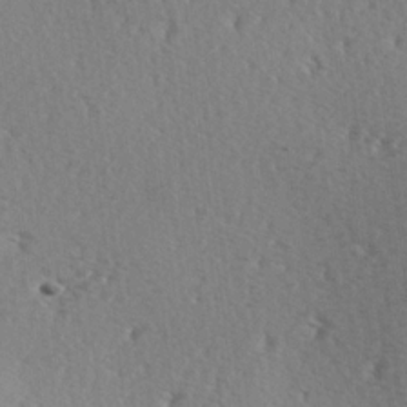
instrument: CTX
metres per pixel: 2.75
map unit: Hve
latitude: 2.4412
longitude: -124.3845
